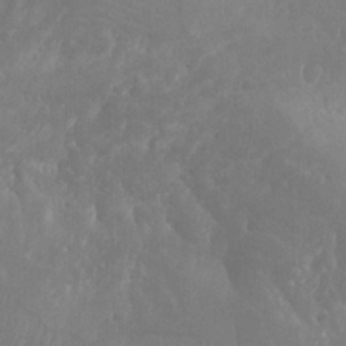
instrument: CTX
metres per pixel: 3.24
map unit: Htu
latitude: -1.4455
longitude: -76.6112
